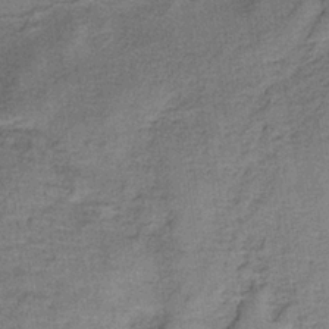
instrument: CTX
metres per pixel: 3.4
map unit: HNb
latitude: -35.2187
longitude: 54.1039
